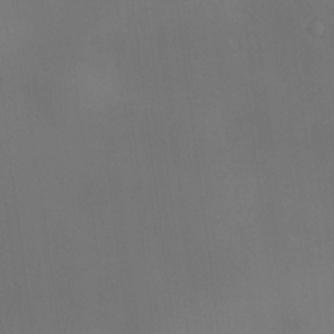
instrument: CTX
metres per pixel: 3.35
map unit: eHh
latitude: -23.6533
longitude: 15.0865
